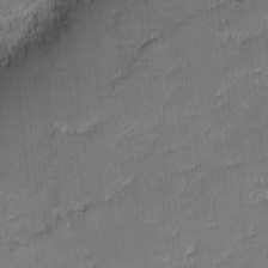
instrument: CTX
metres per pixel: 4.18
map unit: eHh
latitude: -2.3306
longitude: -82.4978
